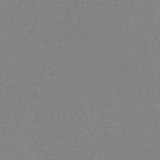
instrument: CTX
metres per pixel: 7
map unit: HNb
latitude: -45.9178
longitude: -43.1781
